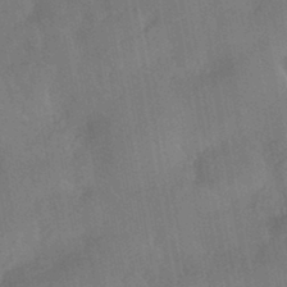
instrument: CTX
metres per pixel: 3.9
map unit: HNhu
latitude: -43.5399
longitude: 91.8612
